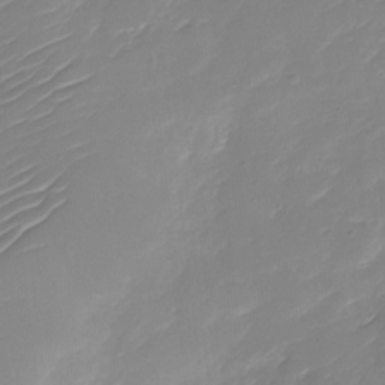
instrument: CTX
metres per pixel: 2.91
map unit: Nhu
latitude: -30.4818
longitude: -72.8380
